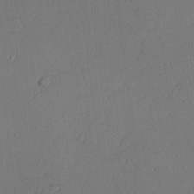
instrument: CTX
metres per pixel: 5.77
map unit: lAvf
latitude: 23.9150
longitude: -109.9528
